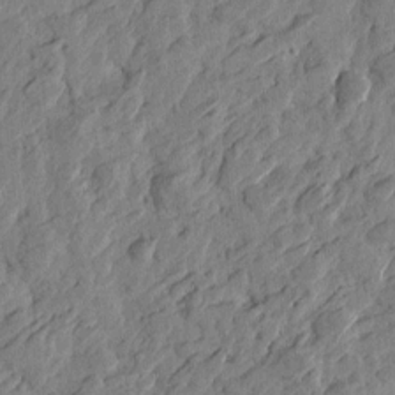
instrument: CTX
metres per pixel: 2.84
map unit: Htu
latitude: -2.9352
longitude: -179.3104
